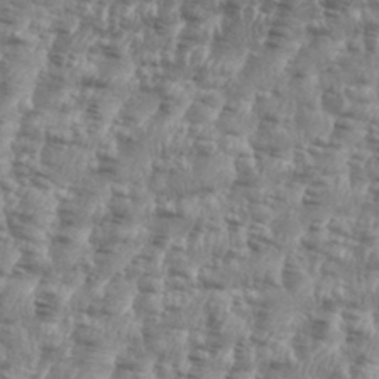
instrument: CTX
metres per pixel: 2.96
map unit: eHh
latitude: 35.4615
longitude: -136.5168
